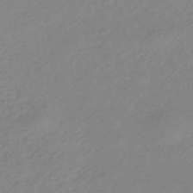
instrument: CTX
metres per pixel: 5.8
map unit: eHb
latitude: -44.4440
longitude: 89.7099
